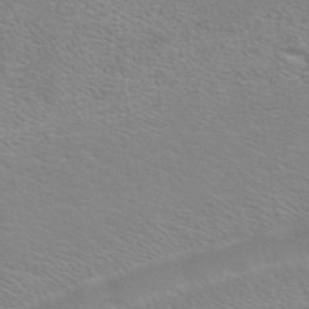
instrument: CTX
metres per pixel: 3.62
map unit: ANa
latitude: 39.8961
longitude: 22.7652
